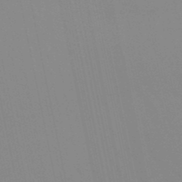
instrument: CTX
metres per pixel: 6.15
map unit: lHb
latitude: -48.8597
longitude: 75.0487
